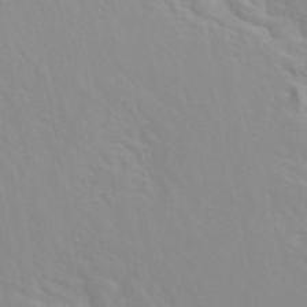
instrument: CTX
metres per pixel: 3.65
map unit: ANa
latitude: 46.4790
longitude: 27.4832
